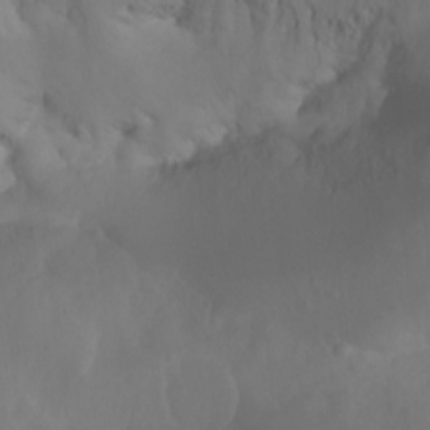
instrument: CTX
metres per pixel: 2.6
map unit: Aa
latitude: -13.3132
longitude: -67.6505
